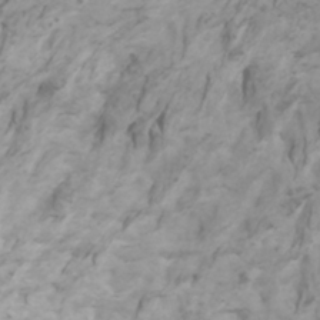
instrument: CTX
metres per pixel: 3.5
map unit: Htu
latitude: -5.4454
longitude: -74.2145
